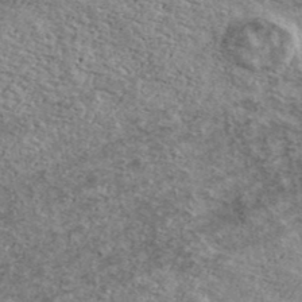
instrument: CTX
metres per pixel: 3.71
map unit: Ave
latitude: 41.1781
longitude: -108.7624
